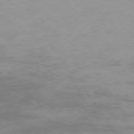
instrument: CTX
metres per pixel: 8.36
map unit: Hpe
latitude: -73.6911
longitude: 4.6518
